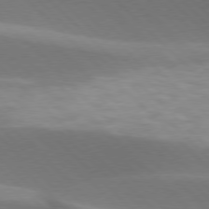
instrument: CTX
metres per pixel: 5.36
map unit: lApd
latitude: 77.1592
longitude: -51.5938
